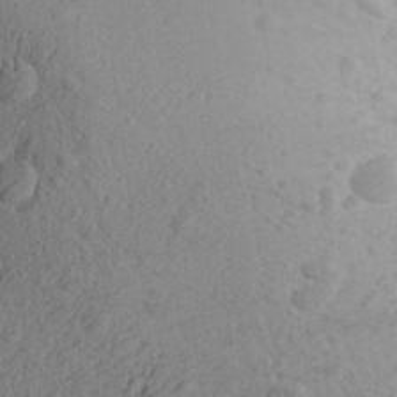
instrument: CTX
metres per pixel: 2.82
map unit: Aa
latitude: 27.1214
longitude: -142.5735
